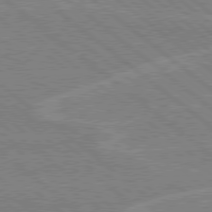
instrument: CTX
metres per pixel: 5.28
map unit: Hpe
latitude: 78.5168
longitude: -160.5168
